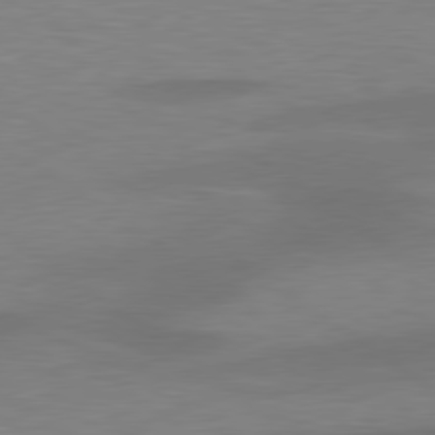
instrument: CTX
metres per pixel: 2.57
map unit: lApd
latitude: 79.4616
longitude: -94.0822
